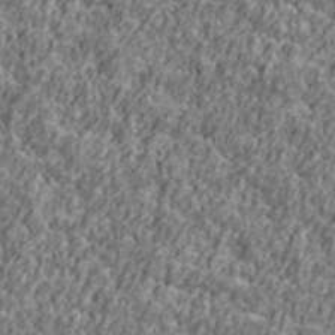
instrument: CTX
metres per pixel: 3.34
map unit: Ave
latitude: 42.0633
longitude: -111.8017
